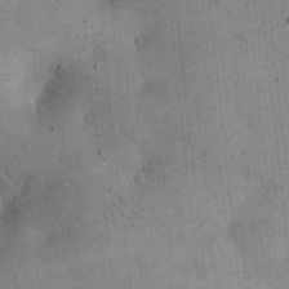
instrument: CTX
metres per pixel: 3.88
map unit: eHh
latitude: 24.4223
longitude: -65.1025
